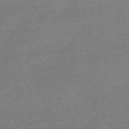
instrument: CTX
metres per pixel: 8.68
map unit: eHb
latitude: -48.8408
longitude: 87.1431
